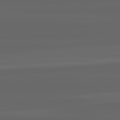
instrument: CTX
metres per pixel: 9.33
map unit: lApd
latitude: 82.3656
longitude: -169.7261
